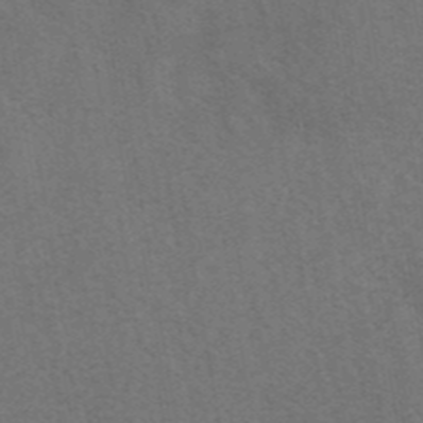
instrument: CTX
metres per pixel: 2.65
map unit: eAb
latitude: 42.4034
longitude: 108.1417
